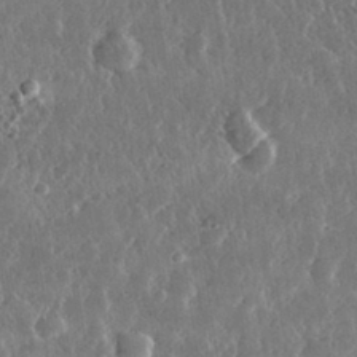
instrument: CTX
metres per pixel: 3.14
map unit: lHvf
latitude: 32.0822
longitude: -90.8947
